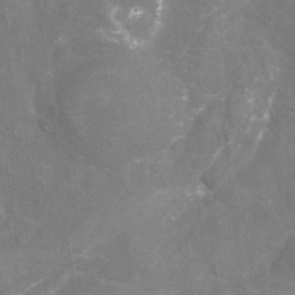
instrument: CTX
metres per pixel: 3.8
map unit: Nhu
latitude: -17.4644
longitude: -57.1781
